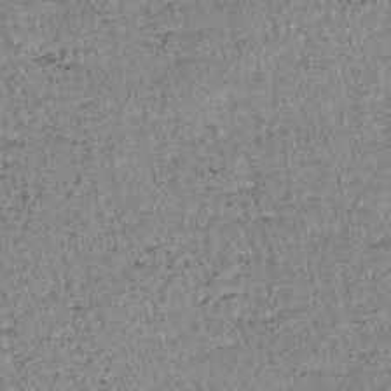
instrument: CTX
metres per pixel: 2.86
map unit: lHb
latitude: -38.5007
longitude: 66.9731
